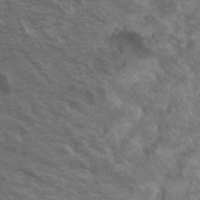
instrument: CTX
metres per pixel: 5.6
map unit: Hto
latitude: 17.9339
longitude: -33.2159
